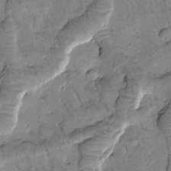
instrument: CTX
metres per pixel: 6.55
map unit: Htu
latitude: -1.4833
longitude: 173.3132
